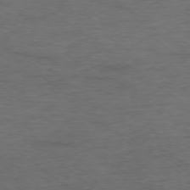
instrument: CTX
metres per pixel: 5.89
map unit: Ap
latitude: -78.4818
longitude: -91.5938
